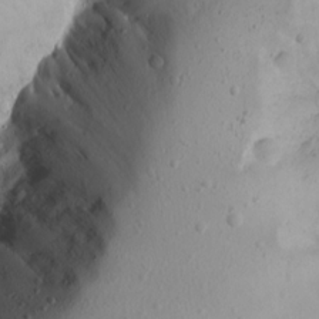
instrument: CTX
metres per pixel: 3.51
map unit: Ave
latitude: 15.2726
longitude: -140.5167
